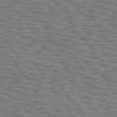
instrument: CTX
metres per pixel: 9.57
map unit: Hpe
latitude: 75.0081
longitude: -136.0444
